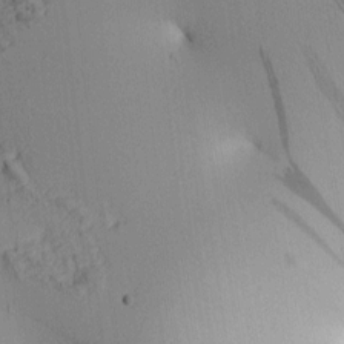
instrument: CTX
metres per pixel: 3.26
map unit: lAa
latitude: 4.2145
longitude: -115.1403
